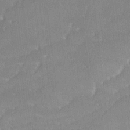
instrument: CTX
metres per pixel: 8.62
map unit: Ave
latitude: 18.4790
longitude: -137.3293
